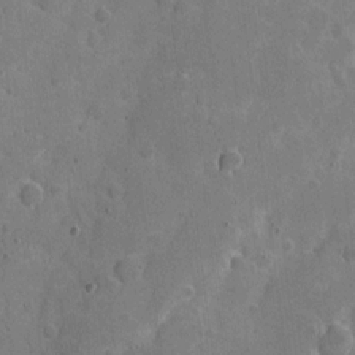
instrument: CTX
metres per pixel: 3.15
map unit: eHh
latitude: 6.3845
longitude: -67.0080
